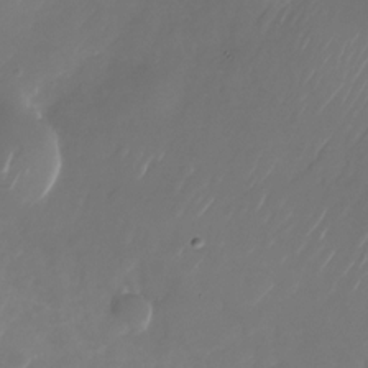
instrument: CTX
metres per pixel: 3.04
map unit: Nhu
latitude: -27.4265
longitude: -72.2901
